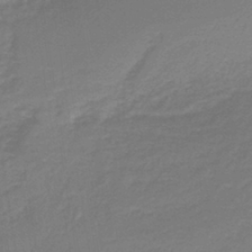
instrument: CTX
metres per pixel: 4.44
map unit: HNb
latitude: -38.2740
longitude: 55.0487
